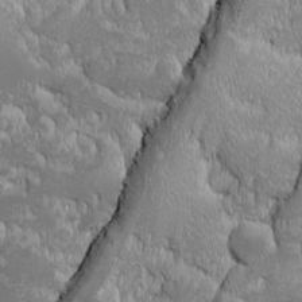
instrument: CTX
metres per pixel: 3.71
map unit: Ave
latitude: -10.6896
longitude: -117.5182
